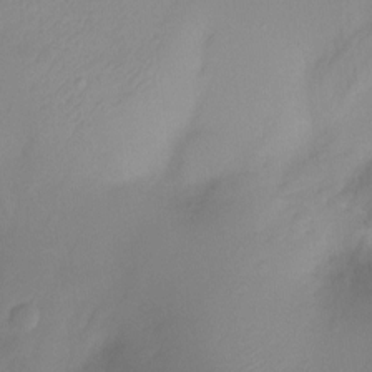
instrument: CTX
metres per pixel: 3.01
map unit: Ht
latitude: -9.8422
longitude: -28.9136
